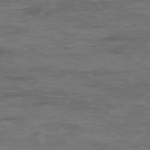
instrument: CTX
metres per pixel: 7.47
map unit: Ap
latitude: -76.2362
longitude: -68.5735
